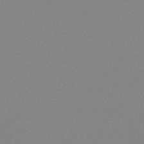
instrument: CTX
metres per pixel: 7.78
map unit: lHb
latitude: -44.8786
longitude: 75.5022
